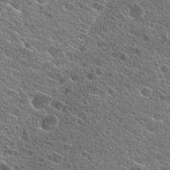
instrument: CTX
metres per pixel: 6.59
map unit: Hto
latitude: 26.0822
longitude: -44.5923
